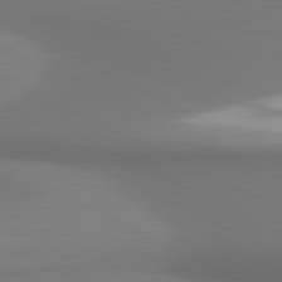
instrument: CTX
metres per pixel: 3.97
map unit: lApd
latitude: 81.2537
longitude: 173.5777
